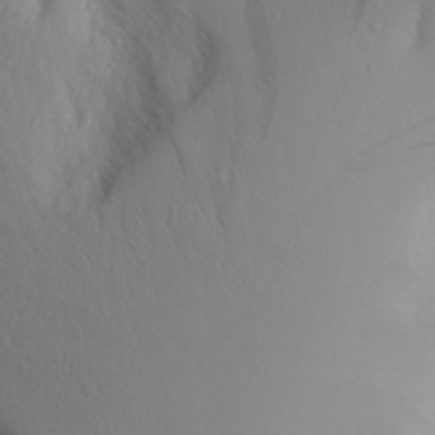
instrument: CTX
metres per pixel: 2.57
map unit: Aa
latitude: 27.9717
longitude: -146.2145
